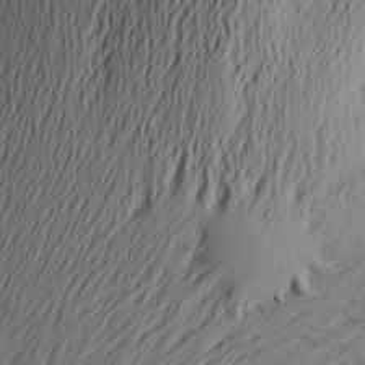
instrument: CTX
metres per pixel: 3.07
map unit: Aa
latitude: 24.2900
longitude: -146.1578
